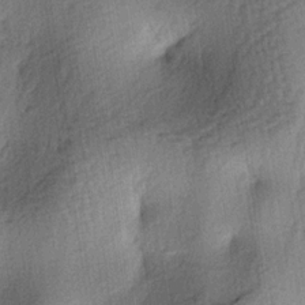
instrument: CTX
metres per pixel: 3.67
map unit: lAa
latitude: -4.2550
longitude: -124.7246
